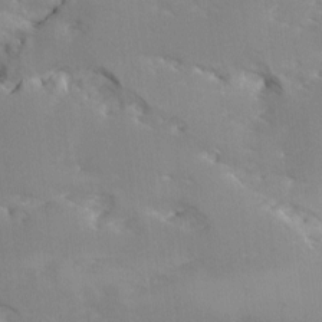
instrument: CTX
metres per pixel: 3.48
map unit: Ave
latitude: -9.2187
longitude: -117.4049
